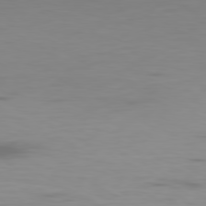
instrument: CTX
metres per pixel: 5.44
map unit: Ap
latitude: -80.2740
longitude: -70.5546
